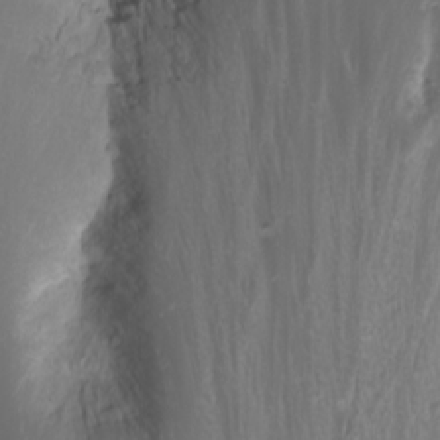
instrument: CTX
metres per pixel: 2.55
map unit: Nhu
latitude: -9.8422
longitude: -68.6301
